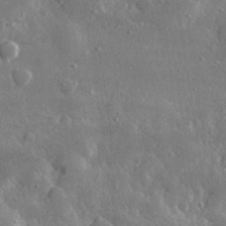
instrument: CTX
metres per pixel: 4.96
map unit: lHvf
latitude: 31.8395
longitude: -89.1215
